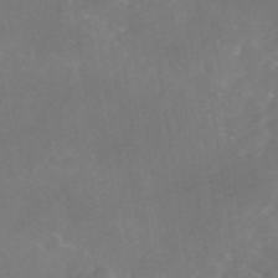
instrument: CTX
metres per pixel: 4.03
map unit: eAb
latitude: 46.4034
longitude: 126.6329
